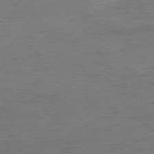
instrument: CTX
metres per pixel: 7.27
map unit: Ap
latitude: -77.2943
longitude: -88.3090
